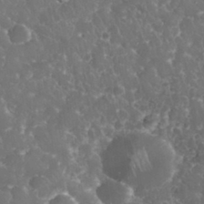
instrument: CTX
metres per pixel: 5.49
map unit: eHh
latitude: 34.1011
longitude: -63.4049
